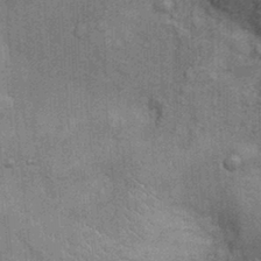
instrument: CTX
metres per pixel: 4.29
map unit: Ht
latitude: -3.6532
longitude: -15.1970
